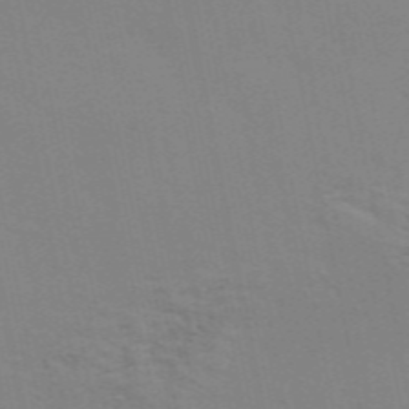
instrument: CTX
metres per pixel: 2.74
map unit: ANa
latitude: 49.0081
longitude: -74.1956
